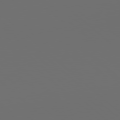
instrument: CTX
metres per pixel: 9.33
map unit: lApd
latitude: 78.9892
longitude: -167.6316
